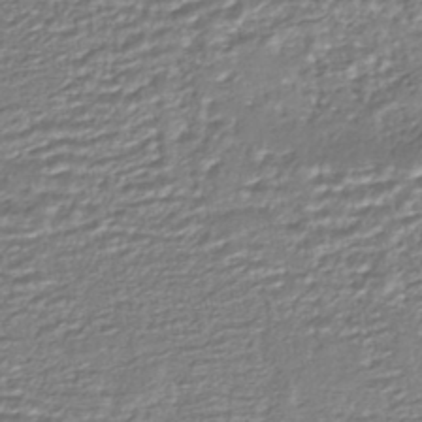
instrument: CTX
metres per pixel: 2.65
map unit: HNhu
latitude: -44.3117
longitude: 104.6707
